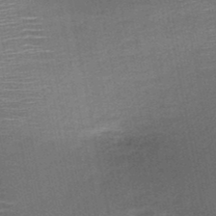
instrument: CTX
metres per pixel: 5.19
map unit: HNb
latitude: -48.3307
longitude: -42.3845
